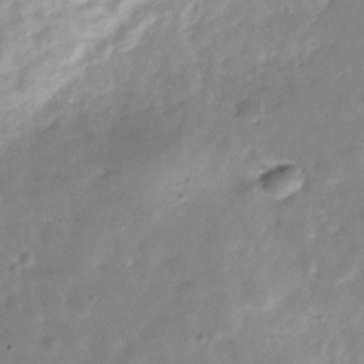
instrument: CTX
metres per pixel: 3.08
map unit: Hve
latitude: -30.8975
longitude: 92.2739
